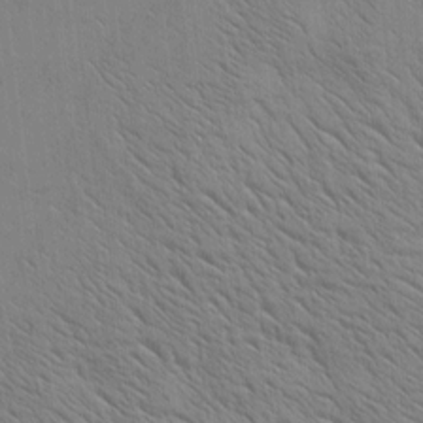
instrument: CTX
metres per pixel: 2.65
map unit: Htu
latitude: -3.7099
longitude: 170.3873
